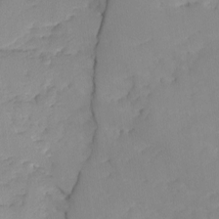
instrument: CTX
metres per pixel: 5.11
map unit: Ave
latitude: -9.0486
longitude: -117.0081
